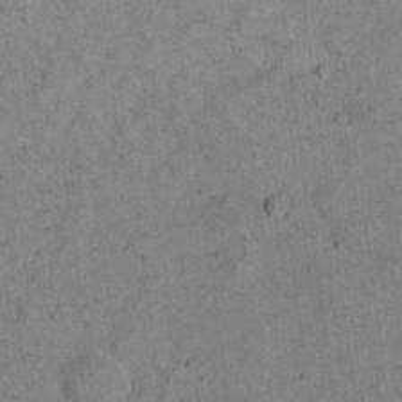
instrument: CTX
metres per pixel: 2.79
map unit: eHh
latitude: 19.4615
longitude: -62.0255
